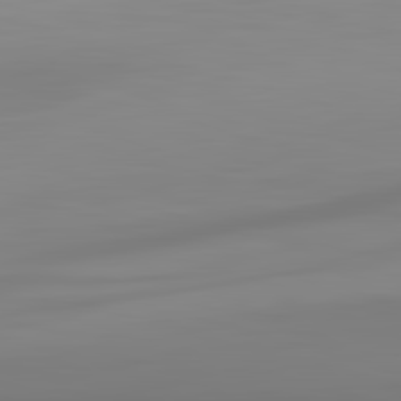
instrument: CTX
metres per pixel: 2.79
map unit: lApd
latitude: 83.1403
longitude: -133.5182
